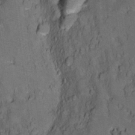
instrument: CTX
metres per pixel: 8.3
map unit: Ht
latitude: 11.7450
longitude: -32.7813
